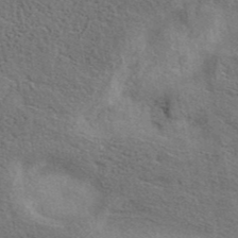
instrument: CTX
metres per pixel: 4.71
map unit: eAb
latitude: 41.1403
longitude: 103.8989
